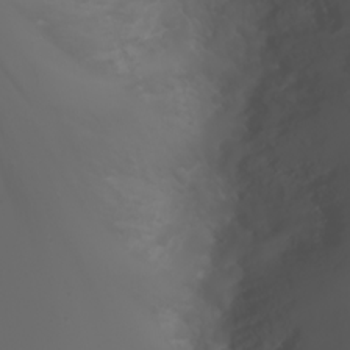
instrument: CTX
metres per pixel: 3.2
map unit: Nhu
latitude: -5.6533
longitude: -89.4805
